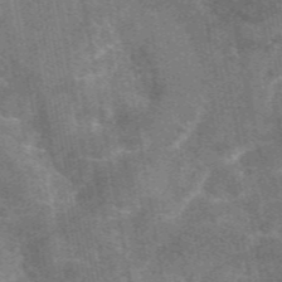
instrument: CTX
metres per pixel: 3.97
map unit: eAb
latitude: 48.1767
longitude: 122.5007
